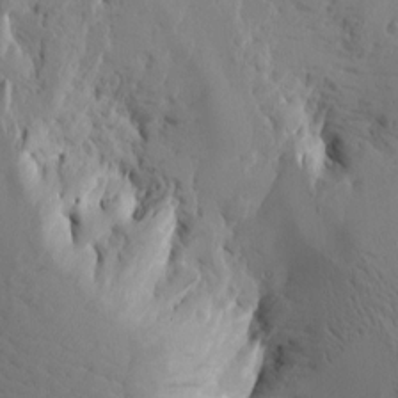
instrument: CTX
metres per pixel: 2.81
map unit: Htu
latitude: -1.6722
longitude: -177.1970
